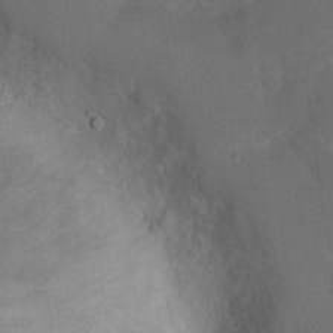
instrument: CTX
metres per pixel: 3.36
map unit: eHh
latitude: 19.4237
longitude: -64.6679
